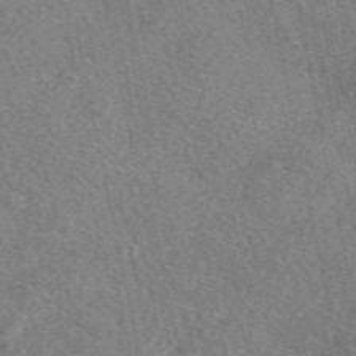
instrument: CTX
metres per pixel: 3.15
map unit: eAb
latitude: 48.8947
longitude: 109.3510
